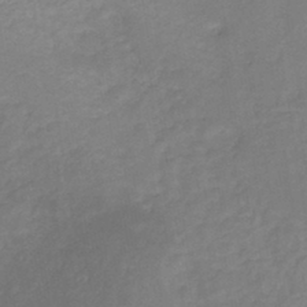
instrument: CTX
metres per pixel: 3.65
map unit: HNb
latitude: -43.8044
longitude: -39.4426
